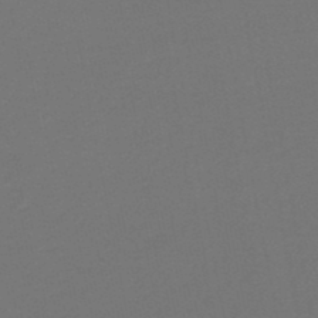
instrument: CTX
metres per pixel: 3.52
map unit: HNb
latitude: -47.9367
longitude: 56.1983
